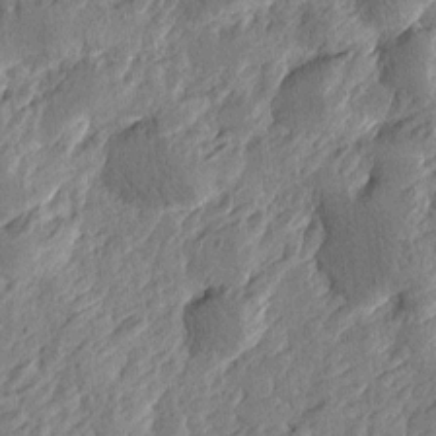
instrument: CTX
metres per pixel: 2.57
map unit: Htu
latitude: -3.0297
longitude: -179.1970
